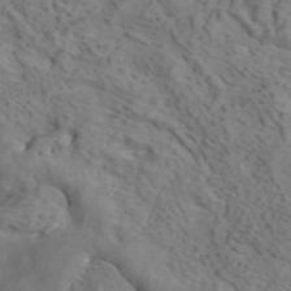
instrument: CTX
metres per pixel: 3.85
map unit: ANa
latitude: 42.0633
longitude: 14.7086
